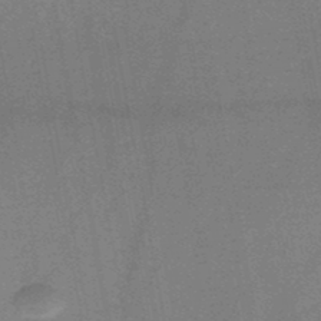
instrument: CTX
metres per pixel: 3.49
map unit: HNb
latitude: -47.5210
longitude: -39.8961
